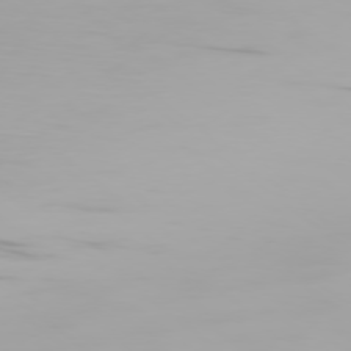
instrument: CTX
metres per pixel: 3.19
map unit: Ap
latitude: -78.7841
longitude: -96.0255
